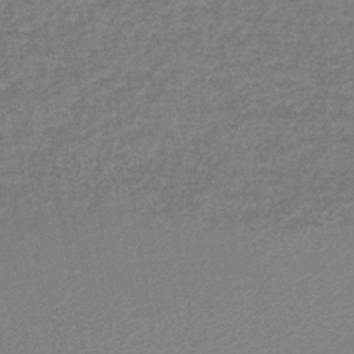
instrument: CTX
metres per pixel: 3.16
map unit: lHb
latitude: -44.7463
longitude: 60.4062
